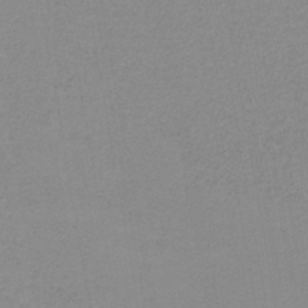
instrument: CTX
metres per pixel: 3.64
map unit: HNb
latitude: -35.5399
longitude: 51.8989
